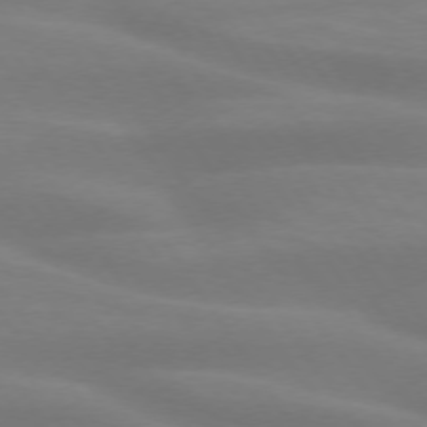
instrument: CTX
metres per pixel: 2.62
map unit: lApd
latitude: 73.9528
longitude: -48.4034
